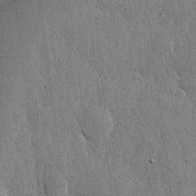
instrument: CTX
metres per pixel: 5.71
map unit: lHvf
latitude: 17.2159
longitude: -115.7638
